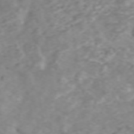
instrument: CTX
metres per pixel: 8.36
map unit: ANa
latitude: 46.2712
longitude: 21.9367
